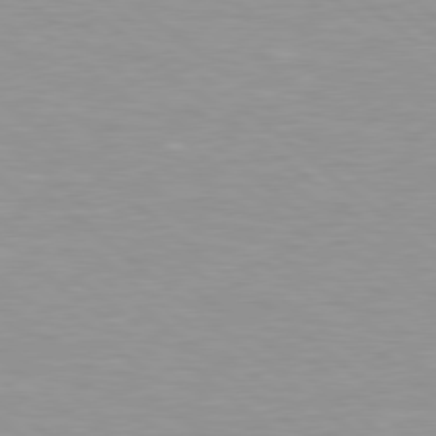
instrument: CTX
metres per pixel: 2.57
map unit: Hpe
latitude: 78.5924
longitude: -151.0458
